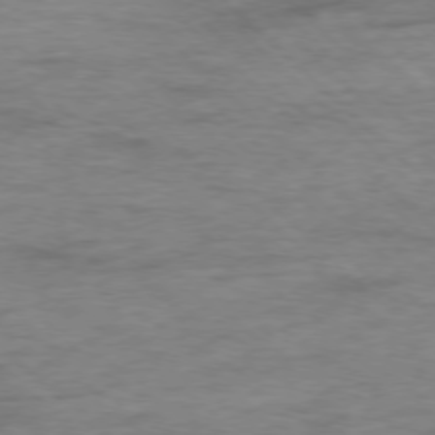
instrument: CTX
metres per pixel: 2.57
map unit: Ap
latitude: -77.9556
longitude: -88.7436
